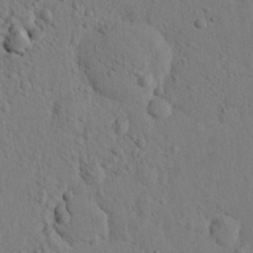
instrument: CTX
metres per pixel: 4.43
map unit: eHh
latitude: 24.6490
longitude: -80.3656
